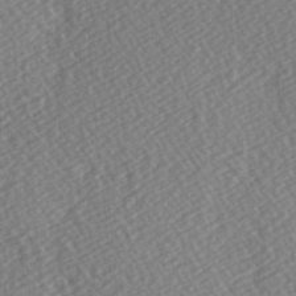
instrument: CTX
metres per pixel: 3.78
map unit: Hve
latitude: 3.2159
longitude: -123.8394
